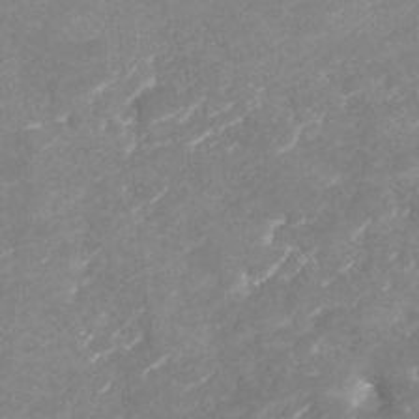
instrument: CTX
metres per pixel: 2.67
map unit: Nhu
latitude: -28.8597
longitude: -64.8569
